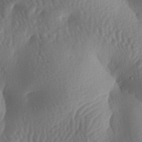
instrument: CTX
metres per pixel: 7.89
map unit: lAa
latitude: -7.1809
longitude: -128.3656
